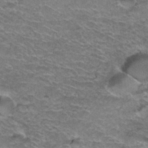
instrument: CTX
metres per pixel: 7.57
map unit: Hto
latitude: 37.6883
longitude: -41.9906
